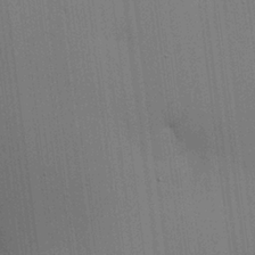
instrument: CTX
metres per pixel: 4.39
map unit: lHvf
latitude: 18.1389
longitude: -113.7638
